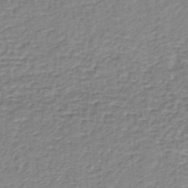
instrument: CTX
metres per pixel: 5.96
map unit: lHb
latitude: -35.6911
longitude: 60.4629
